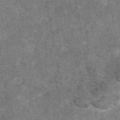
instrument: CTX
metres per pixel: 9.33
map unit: eAb
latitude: 47.1970
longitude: 103.0864
